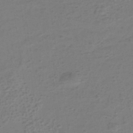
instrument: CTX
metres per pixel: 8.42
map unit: eHh
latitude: -39.5399
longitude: -28.2144
